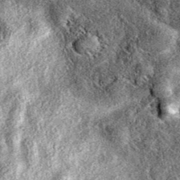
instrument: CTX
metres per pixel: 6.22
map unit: eAb
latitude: 38.4601
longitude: 106.4251
